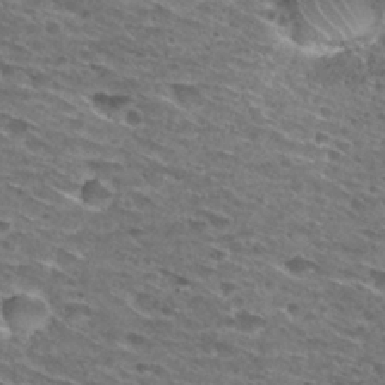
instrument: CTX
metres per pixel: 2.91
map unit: Hto
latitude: 29.4615
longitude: -46.3468
